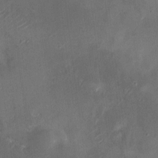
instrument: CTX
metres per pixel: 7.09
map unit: HNhu
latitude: 8.5357
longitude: -3.7827
